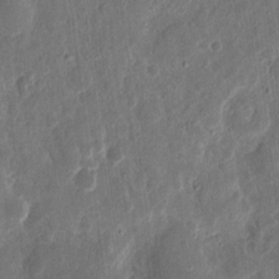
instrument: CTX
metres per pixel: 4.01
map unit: eHh
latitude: 11.7828
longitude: -73.3860
